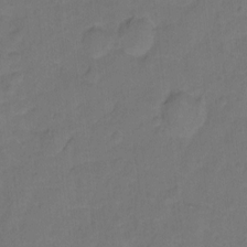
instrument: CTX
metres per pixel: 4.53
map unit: Hto
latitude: -2.1038
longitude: -34.5168
